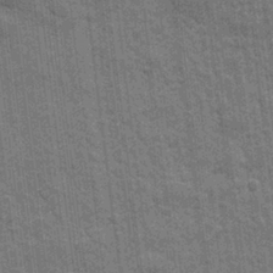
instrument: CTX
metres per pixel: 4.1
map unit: eHh
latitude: 7.8583
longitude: -74.6113
